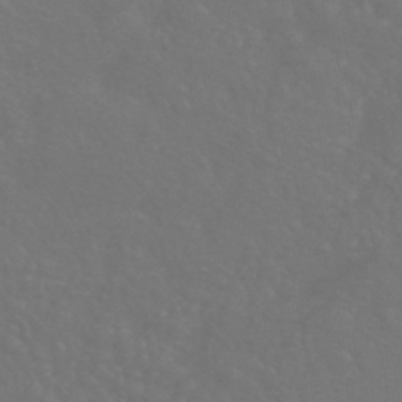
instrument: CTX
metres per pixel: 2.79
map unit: HNhu
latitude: -43.5588
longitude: 94.2928
